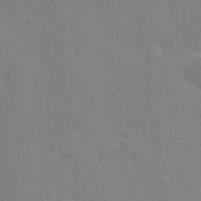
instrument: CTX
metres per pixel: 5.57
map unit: eHh
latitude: 4.7435
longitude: -67.1403
